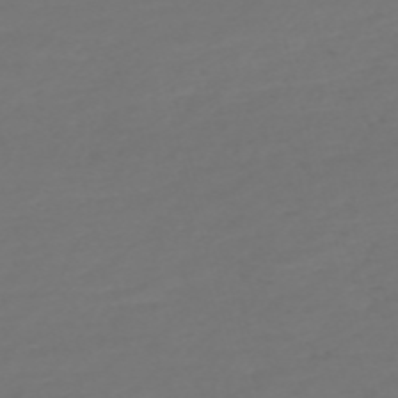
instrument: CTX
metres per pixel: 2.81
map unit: Nve
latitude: -59.2186
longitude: 57.8989
